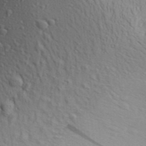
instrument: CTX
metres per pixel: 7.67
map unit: Aa
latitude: 29.3859
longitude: -139.0080
